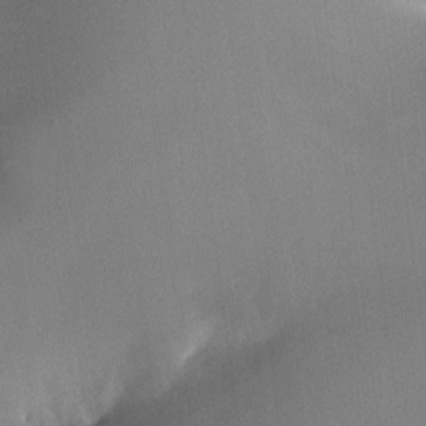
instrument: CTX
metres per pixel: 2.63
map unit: HNhu
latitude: 6.2334
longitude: 9.2376
